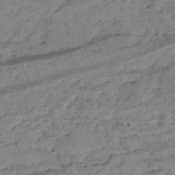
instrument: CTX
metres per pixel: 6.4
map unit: eHh
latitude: -52.4062
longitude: -24.1577
